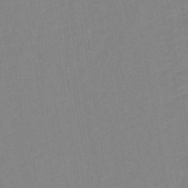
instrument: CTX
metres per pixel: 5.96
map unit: eHh
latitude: -42.8785
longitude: -31.7639
